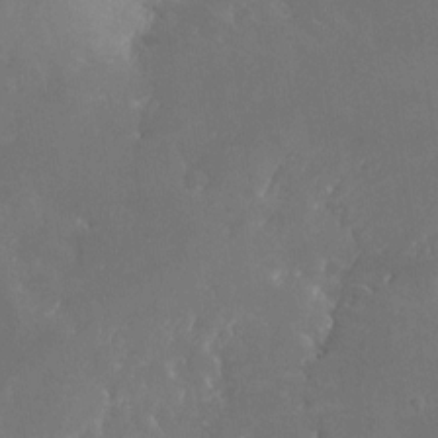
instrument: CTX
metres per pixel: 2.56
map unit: Nhe
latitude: -26.6707
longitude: -110.2523
